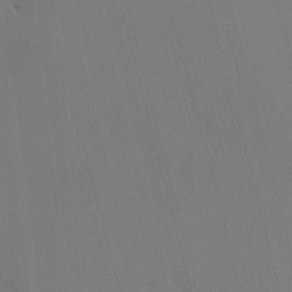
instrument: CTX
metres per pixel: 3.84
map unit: HNhu
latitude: 7.6883
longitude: 4.3684
